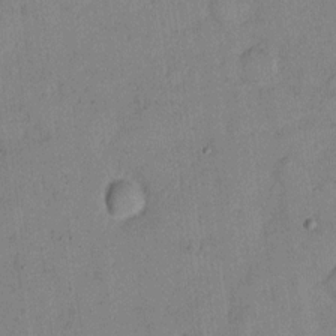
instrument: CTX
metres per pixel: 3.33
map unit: Hto
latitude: 8.3845
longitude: -58.2334
